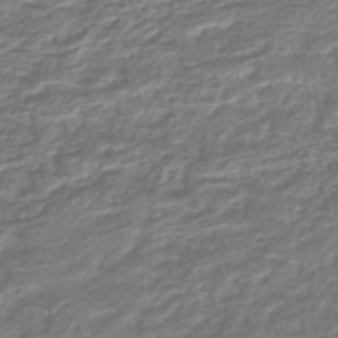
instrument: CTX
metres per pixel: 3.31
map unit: lHb
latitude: -43.9745
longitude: 65.6155
